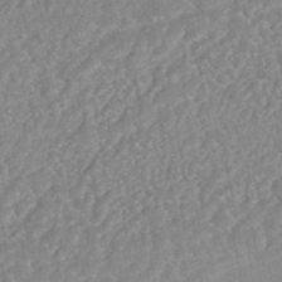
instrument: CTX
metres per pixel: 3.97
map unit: HNhu
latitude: -45.4265
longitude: 92.1417
